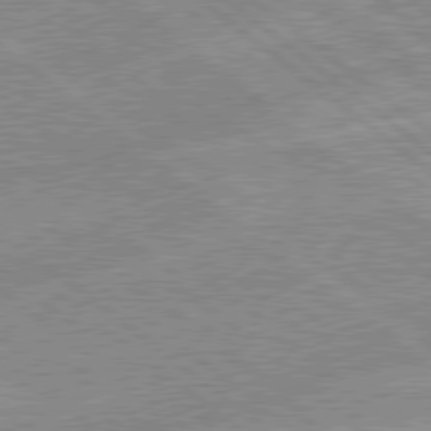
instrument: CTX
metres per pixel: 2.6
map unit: Hpe
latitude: 78.8380
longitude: -144.0633
